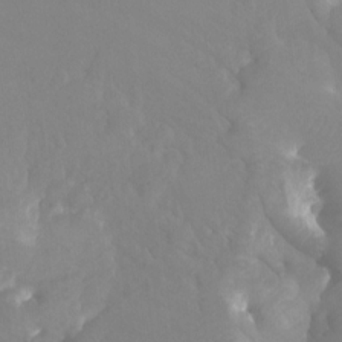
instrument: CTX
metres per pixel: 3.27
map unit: Htu
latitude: -7.3131
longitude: -47.8584
